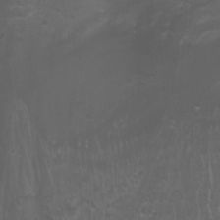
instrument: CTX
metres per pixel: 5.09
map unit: Nhu
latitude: -8.4062
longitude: -79.3482
